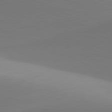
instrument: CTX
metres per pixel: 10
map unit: lApd
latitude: 81.5938
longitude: 142.5195
